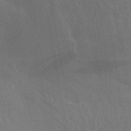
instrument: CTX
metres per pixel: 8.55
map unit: Aa
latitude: 30.9892
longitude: -139.1214
